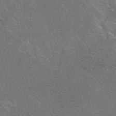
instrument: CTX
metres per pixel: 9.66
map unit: eAb
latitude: 48.1011
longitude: 119.4265
